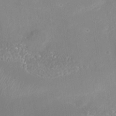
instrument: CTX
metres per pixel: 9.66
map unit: Nhe
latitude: -37.5966
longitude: -113.1970
